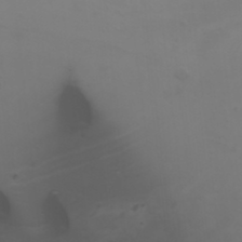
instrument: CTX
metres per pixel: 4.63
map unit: HNhu
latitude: 6.4034
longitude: 14.0283
